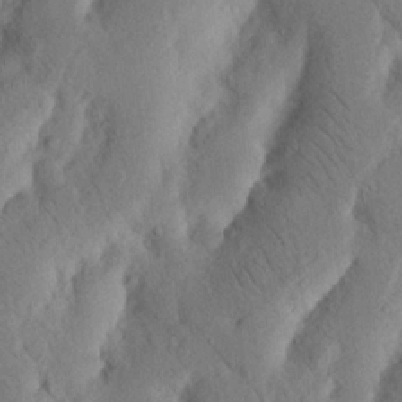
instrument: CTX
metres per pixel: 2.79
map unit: Nhu
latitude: 18.4601
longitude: -75.4804
